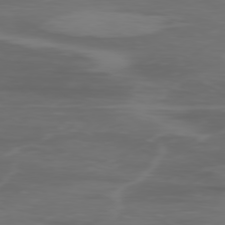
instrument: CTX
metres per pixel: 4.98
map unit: Ap
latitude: -78.2928
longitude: -79.6883
